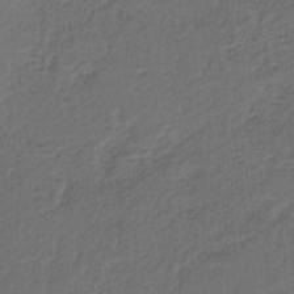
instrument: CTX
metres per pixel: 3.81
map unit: HNb
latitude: -35.5021
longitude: 59.1431
